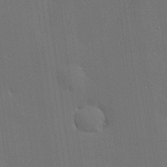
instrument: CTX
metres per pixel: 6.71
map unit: lHvf
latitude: 19.9339
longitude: 142.0283
